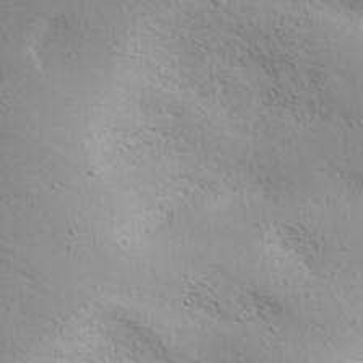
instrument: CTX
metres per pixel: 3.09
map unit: Aa
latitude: 29.1214
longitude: -146.3846
